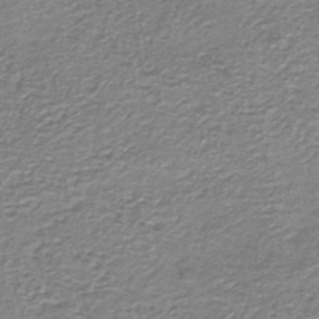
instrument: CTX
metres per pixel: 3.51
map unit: HNb
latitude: -44.0472
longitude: 50.4629
